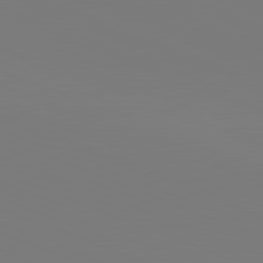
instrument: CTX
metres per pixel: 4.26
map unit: lApd
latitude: 81.8583
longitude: 146.2550
